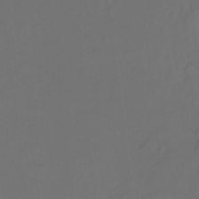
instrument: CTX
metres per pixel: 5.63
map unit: Nhu
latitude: -7.2754
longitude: -81.1781
